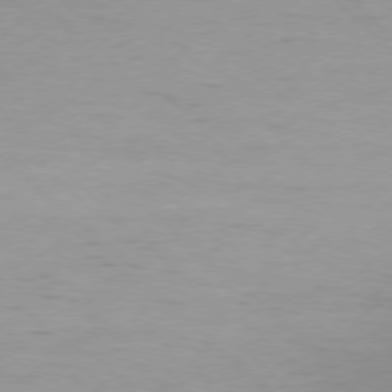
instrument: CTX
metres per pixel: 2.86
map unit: Ap
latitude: -77.6911
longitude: -92.4412
